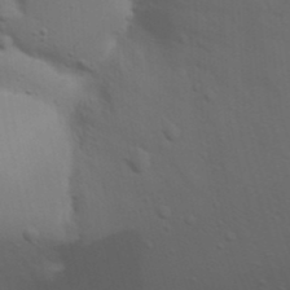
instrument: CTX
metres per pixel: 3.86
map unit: Nhu
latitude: 22.0255
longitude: -73.2915
